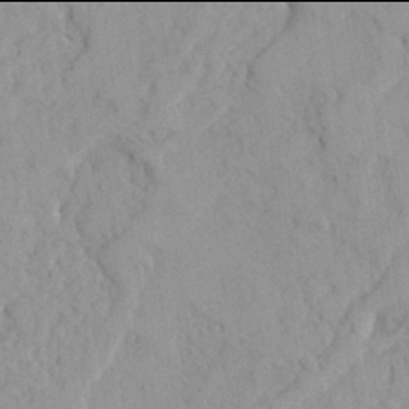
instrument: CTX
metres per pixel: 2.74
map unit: Ave
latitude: 21.9906
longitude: -130.6113
